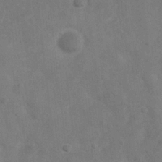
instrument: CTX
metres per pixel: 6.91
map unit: Nhu
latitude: 6.7813
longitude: -24.3656
